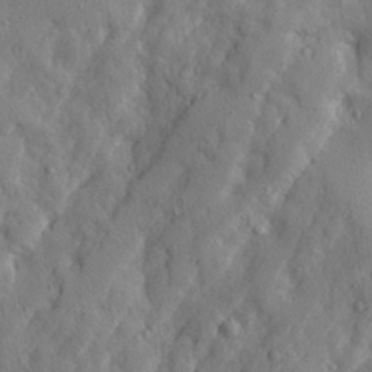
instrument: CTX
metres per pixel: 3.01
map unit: Ave
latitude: 22.0444
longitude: -131.0459
